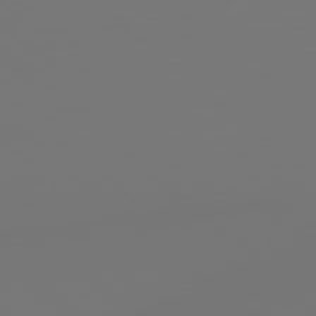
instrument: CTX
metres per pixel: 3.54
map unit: Hpe
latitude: 78.3656
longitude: 177.9745
